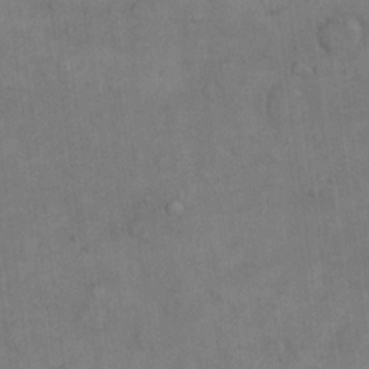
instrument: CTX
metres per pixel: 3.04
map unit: eHh
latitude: 18.1389
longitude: -65.3860
